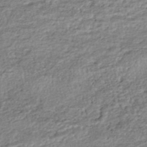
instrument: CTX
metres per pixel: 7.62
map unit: HNhu
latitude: -46.7841
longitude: 102.5574
